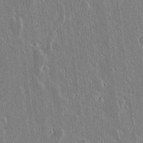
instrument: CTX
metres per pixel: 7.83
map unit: lAvf
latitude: 15.4616
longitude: -128.8002
